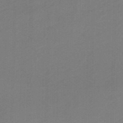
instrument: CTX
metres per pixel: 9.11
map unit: eHb
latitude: -46.1417
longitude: 89.3320
